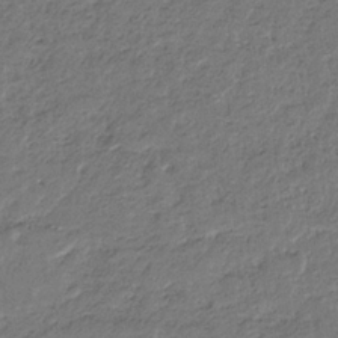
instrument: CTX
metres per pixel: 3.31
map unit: eHb
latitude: -30.2172
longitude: 68.6140
